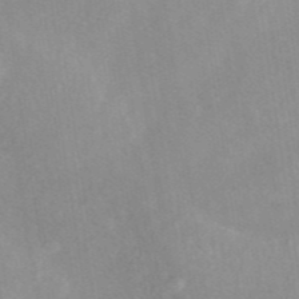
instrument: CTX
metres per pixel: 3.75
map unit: eAb
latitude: 45.4048
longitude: 126.9919
